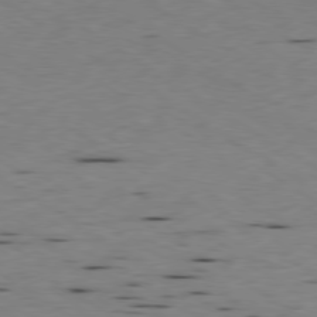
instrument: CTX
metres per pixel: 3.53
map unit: Ap
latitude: -79.6910
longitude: -100.4034
